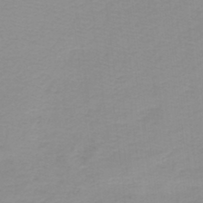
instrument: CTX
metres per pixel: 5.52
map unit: HNb
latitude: -44.3873
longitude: 53.2942
